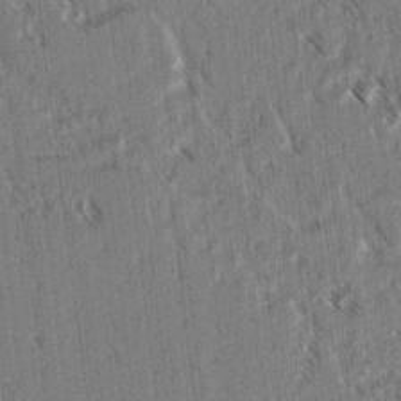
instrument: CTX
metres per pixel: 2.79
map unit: lAvf
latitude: 3.1781
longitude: -105.4805
